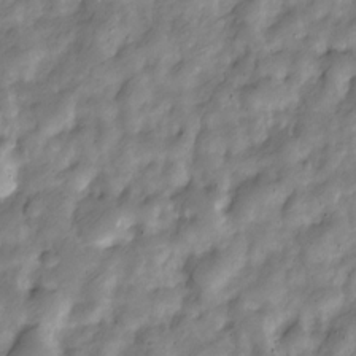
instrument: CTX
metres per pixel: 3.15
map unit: Nve
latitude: -24.8219
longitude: 106.9731
